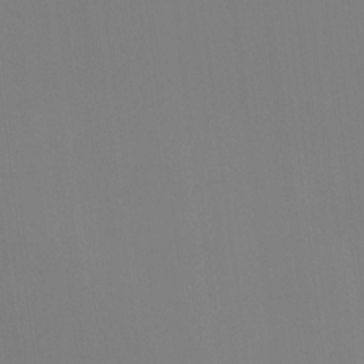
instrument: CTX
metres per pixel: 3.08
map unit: Nhu
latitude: -4.5196
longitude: -83.4426
